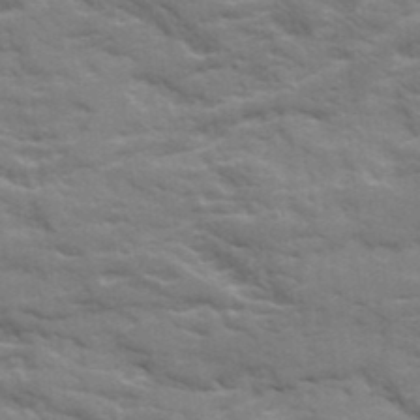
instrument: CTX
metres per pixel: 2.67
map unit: Ave
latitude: 18.9702
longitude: -129.8961
